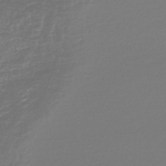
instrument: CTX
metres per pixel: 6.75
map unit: lHb
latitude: -44.2740
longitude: 68.7463
